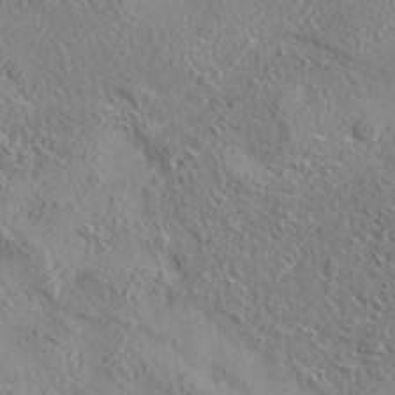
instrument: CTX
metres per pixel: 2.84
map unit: eAb
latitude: 35.4993
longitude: 108.5763
